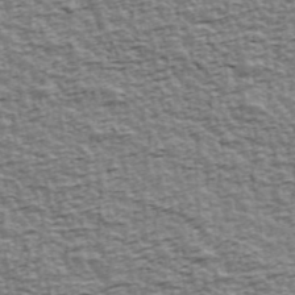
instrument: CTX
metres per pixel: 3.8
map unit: Ave
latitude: 42.8380
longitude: -112.9136
